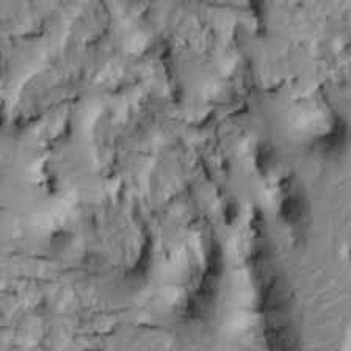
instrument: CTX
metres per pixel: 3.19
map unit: Htu
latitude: -2.1794
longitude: 149.1054
